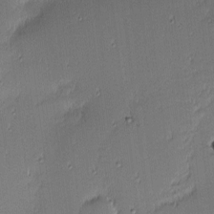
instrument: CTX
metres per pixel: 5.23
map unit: eHh
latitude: -2.9352
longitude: -83.1781
